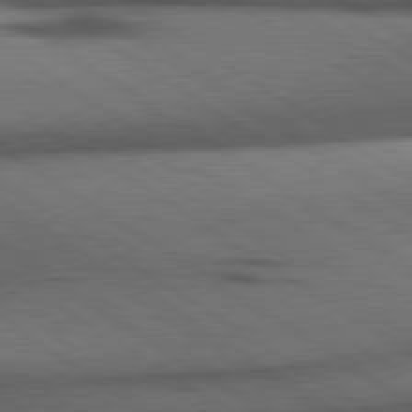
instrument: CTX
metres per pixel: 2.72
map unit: lApd
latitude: 79.7450
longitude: 168.4818
